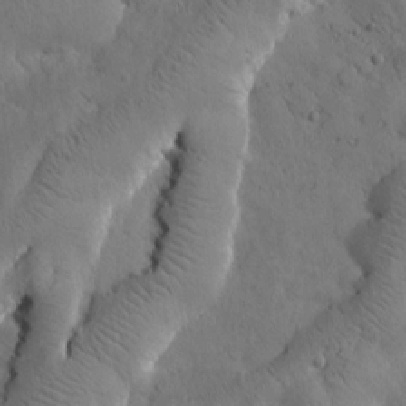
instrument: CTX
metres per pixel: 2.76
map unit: Htu
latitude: -0.1228
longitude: 175.3887
